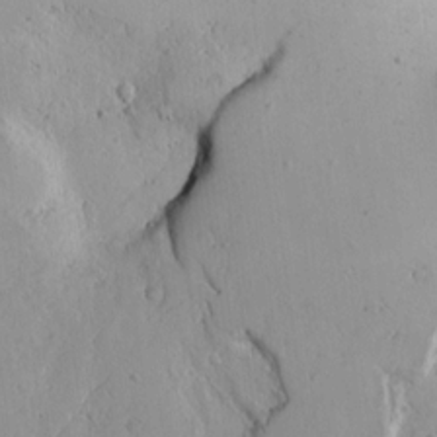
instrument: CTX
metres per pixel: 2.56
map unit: lAvf
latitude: 16.2145
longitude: -126.7435
